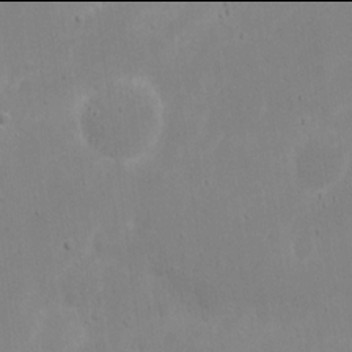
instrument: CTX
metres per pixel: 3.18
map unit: eHh
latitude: 17.9906
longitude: -72.5357
